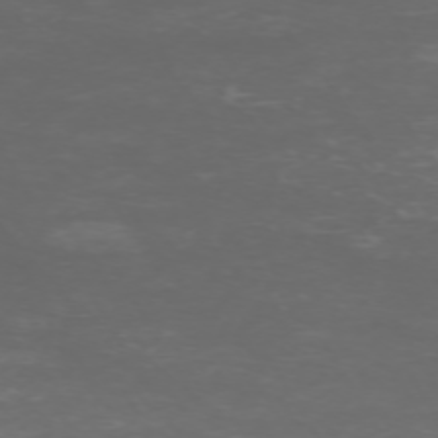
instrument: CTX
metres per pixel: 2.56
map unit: Hpe
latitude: -72.5574
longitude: 9.1242
